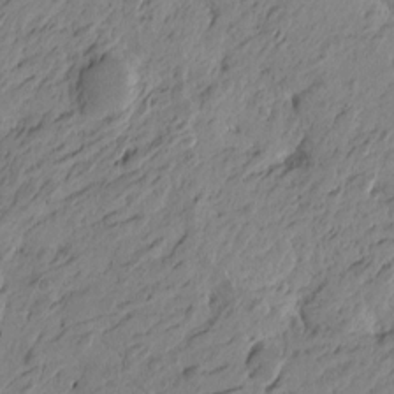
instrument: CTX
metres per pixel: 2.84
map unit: Htu
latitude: -5.1242
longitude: -179.5183
